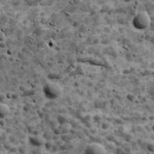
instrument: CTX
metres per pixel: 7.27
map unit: Ave
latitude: 17.4993
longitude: -134.3845
